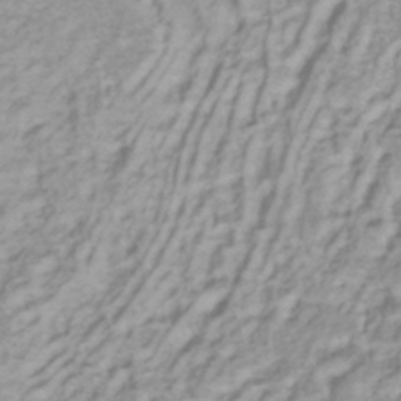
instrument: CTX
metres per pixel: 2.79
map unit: lHb
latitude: -45.0298
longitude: 75.7478
